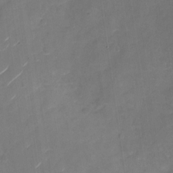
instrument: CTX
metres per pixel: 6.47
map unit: Nhu
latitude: -28.9542
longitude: -74.1956
